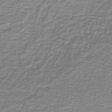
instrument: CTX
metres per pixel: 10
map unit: lHb
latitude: -40.9353
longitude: 56.6518
